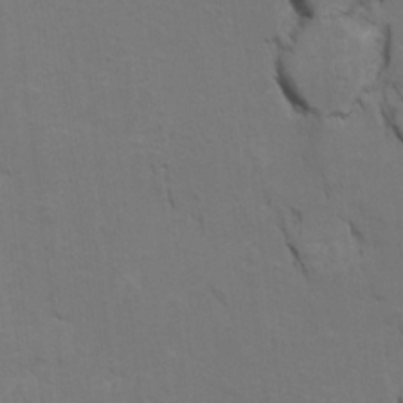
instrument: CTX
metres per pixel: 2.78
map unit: Ht
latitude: 11.4238
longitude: -33.1403
